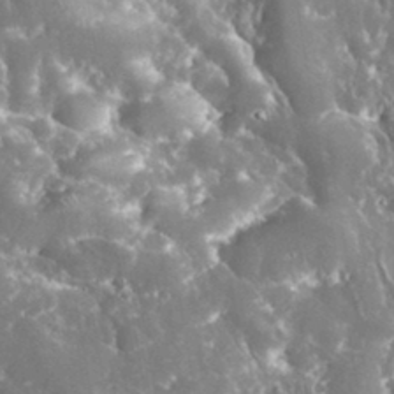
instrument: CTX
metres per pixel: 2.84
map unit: eHh
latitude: 34.4223
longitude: -62.9136
